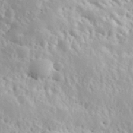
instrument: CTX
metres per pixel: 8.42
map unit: Hve
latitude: 24.8191
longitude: 145.8989
